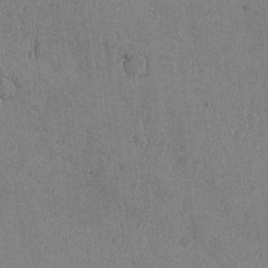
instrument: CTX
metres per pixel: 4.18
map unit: lAvf
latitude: -6.1983
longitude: -114.7813
